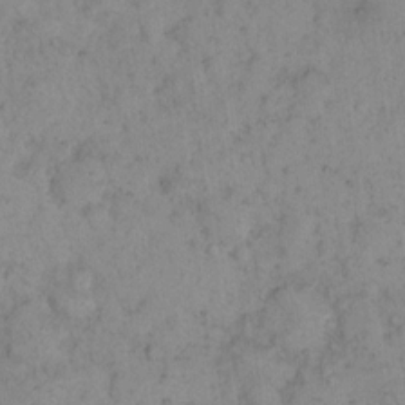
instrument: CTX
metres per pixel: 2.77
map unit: eHh
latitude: 16.1389
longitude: -63.7261
